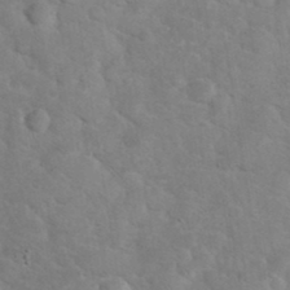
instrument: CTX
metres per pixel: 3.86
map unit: eHh
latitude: 37.2726
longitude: -66.3467
